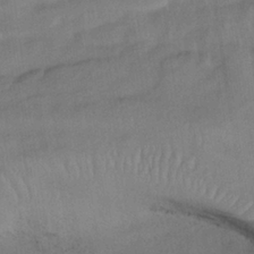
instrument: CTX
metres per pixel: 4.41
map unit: lHb
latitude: -34.8030
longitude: 66.8597
